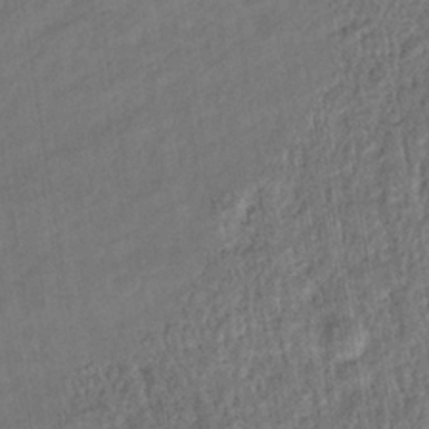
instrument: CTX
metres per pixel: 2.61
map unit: eHb
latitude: -36.4062
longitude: 79.4832
